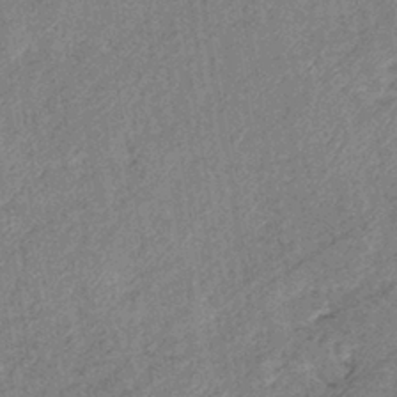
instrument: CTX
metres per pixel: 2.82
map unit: eHb
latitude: -39.1809
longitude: 77.6911
